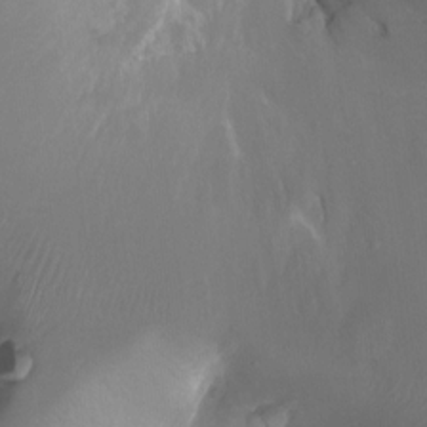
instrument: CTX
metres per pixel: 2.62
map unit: Ht
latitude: -18.5952
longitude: -44.0255
